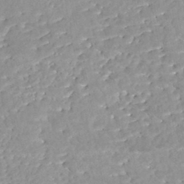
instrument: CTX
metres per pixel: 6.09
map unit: Nhe
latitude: -48.1228
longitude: -173.0080
